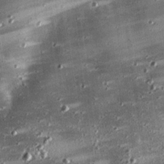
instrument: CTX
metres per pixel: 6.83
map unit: eHh
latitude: 23.9339
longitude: -89.8773
